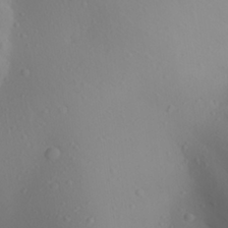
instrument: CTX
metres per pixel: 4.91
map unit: Aa
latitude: 27.6316
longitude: -147.1592
